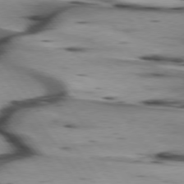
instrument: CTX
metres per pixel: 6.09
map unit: lApd
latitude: 75.6316
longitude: -64.7057
